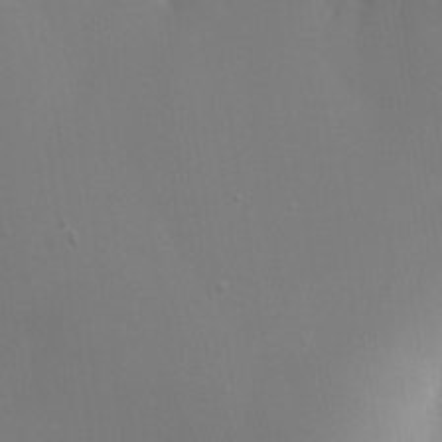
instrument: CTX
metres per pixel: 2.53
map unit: Aa
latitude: -7.3131
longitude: -78.2145
